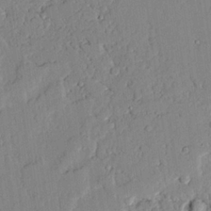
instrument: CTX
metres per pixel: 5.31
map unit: lAvf
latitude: 24.5734
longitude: -112.1767
